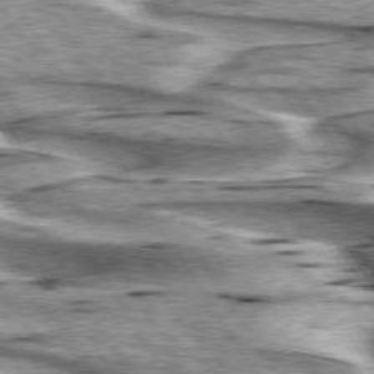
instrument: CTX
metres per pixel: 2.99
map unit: lApd
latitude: 75.9717
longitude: -59.6505
